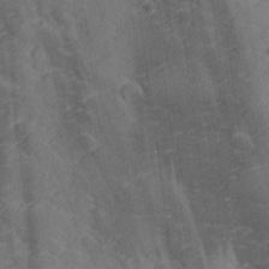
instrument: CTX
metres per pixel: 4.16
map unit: lHvf
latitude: 25.9528
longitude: 142.8030
